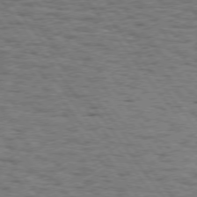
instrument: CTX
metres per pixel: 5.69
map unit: Hpe
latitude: 74.6868
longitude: -135.1592
